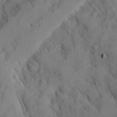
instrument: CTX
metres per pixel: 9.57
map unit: Ave
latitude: 8.5735
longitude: -103.8961
